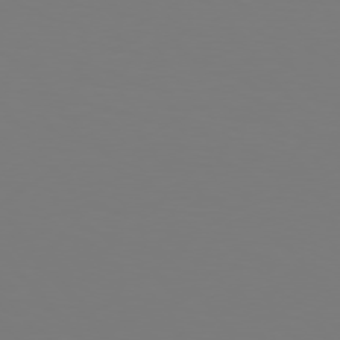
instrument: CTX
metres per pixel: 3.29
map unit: Hpe
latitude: 76.3467
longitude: -132.5168
